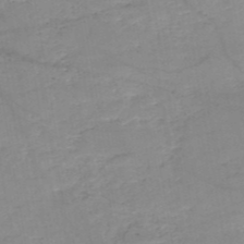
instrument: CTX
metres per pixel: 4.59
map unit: HNb
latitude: -50.1795
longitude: -40.0255
